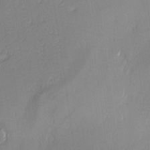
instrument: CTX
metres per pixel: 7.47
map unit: Nhu
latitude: 2.8569
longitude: -75.7261
